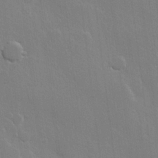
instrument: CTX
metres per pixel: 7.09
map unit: Hve
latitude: 22.5357
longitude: 148.6519
